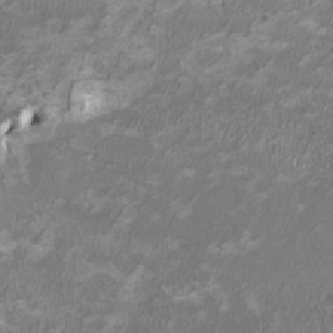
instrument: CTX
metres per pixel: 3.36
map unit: HNhu
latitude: 1.9717
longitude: -3.1403
